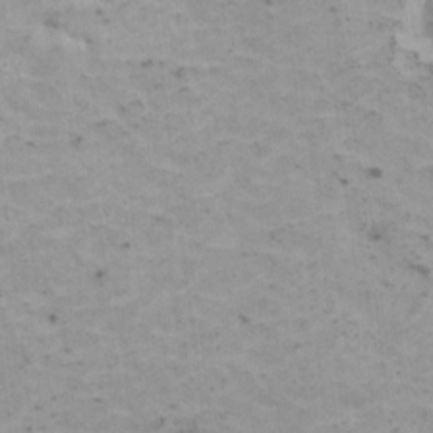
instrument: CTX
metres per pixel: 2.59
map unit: HNhu
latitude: 0.9702
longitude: 2.8974
